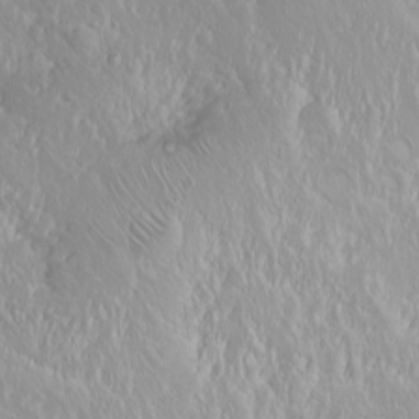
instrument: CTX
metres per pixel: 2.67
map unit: eHh
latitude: 1.8205
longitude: -55.0836
